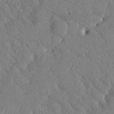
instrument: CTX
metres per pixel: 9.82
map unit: Htu
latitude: 0.4034
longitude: 176.3306
